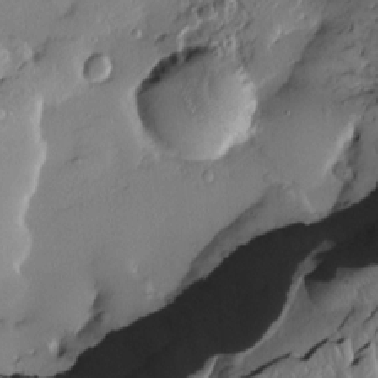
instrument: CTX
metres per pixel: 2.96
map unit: Htu
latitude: -5.7477
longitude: 157.5966
